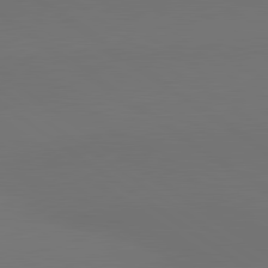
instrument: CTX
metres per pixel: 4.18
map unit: lApd
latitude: 81.2159
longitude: 153.8422
